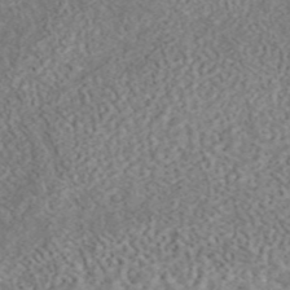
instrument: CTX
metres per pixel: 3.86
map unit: eAb
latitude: 44.2144
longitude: 124.5952
